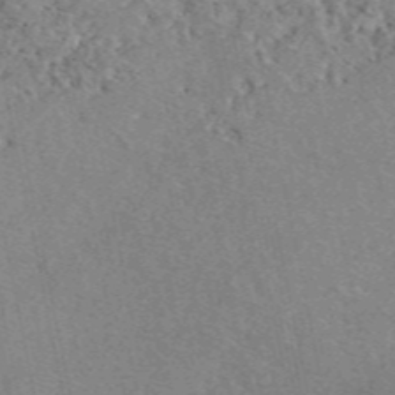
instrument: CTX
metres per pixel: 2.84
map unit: eAb
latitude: 48.4223
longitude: 113.8800
